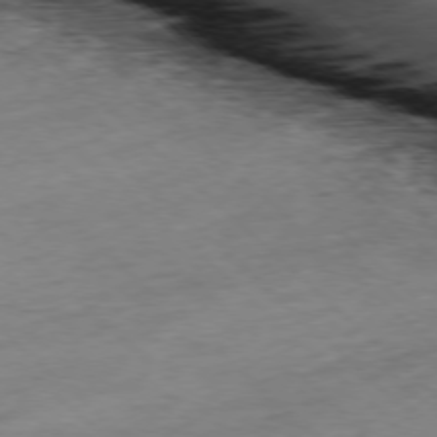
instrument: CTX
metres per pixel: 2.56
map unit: Ap
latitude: -77.6155
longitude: -60.4601
